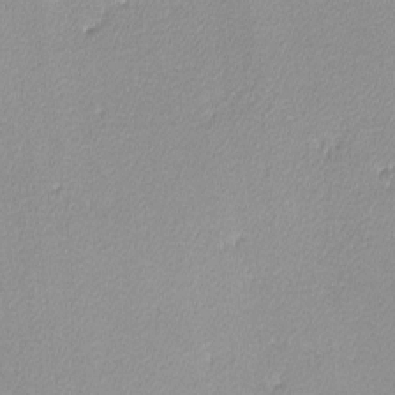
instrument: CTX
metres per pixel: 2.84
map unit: lHvf
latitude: -12.1228
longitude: -102.2900
